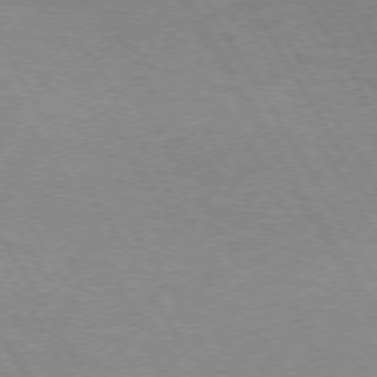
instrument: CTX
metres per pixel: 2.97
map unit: lApd
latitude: 72.6491
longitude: -56.9513
